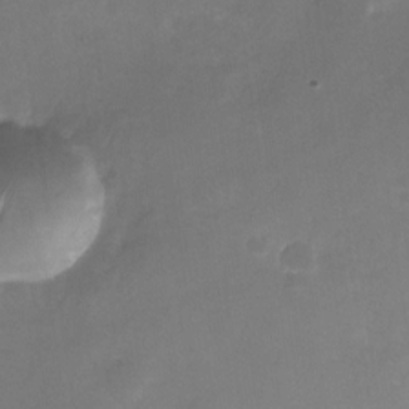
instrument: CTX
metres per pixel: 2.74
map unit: Nhu
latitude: -26.3117
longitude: -70.7624
